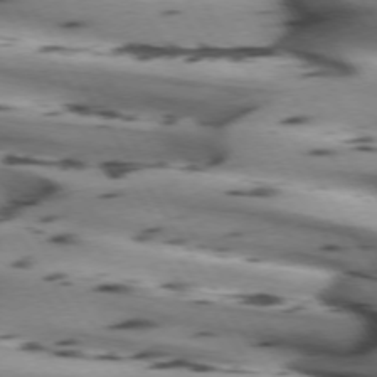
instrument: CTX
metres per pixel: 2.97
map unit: lApd
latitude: 72.4223
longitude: -53.0270
